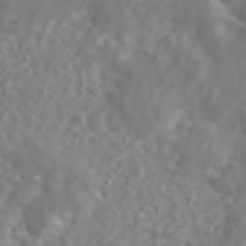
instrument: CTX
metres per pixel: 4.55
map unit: ANa
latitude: 44.4034
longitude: 22.0283
